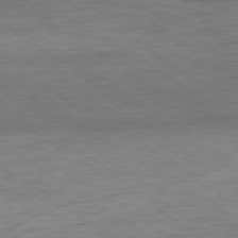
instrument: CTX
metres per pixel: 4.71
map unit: Hpe
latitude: -79.4832
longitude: 10.1606
